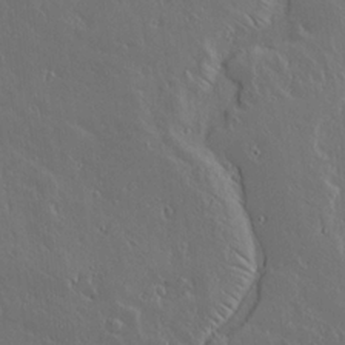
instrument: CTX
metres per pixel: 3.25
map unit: lAvf
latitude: 15.7261
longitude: -126.6869
